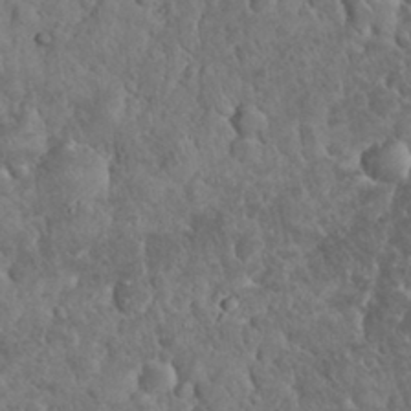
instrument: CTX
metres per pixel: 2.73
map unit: eHh
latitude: 33.6316
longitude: -65.0269
